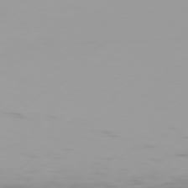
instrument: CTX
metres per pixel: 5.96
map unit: Hpe
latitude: 77.3670
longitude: -138.4979
